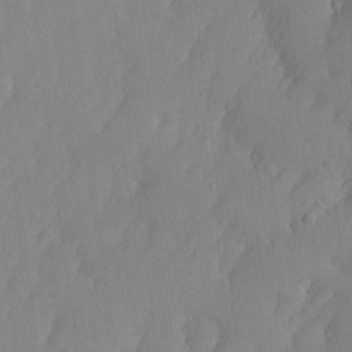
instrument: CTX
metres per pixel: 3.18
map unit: Nhe
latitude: -1.5966
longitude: -58.8002
